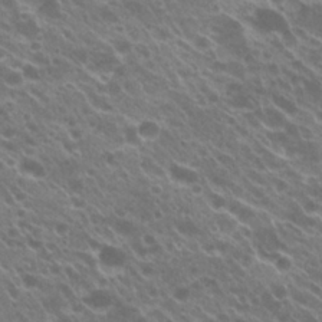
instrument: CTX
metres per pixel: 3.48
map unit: Hto
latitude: 23.7638
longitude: -38.7624
